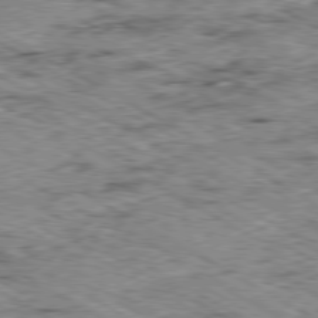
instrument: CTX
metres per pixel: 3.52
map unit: Ap
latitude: -80.3307
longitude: -48.3656
